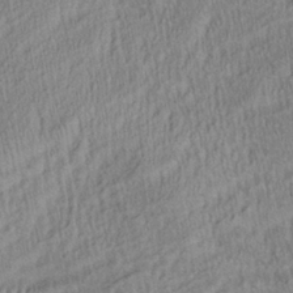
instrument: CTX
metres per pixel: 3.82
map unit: Aa
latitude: 28.1767
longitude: -137.3860
